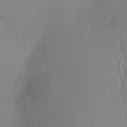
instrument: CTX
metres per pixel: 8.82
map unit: HNhu
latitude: 6.9514
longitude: 1.1054
